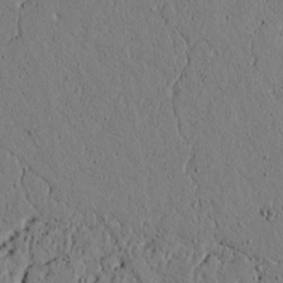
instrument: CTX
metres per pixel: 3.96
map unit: lAvf
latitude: 5.4804
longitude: 165.9367
